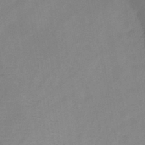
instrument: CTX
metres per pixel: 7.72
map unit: HNb
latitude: -44.9920
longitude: -39.1592
